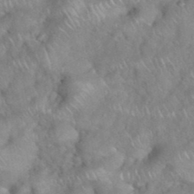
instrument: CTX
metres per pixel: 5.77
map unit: eHh
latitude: 38.8002
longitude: -58.2712
